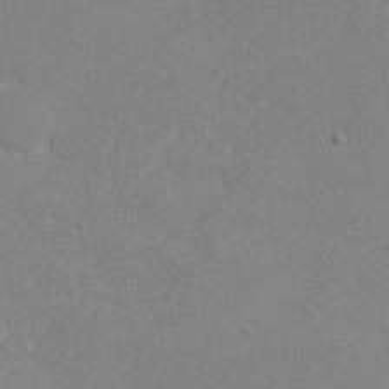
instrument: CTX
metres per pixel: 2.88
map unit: eHh
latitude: -3.0297
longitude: -74.9136
